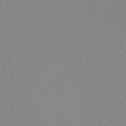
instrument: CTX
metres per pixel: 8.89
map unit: lHb
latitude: -45.9178
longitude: 74.3118
